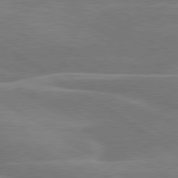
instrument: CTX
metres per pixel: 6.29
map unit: lApd
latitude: 79.7828
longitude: -122.8380
